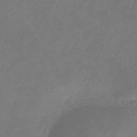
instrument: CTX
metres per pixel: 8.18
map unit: lHb
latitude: -39.9556
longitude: 74.6330
